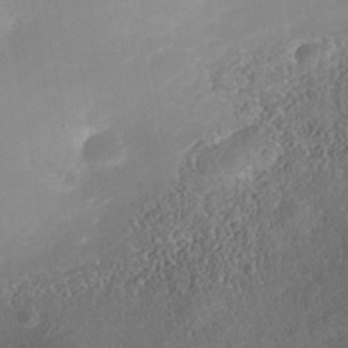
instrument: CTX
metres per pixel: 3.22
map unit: Nhe
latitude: -38.4629
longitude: -119.6694
